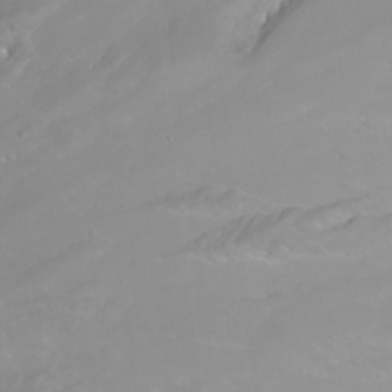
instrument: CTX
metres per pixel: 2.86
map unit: Nhu
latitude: -9.5210
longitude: -70.2711
